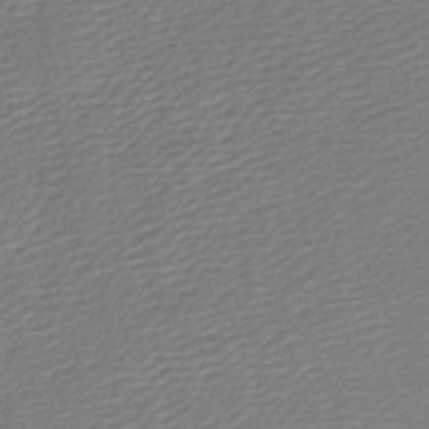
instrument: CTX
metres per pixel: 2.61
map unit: lHb
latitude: -46.3684
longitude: 73.7477
